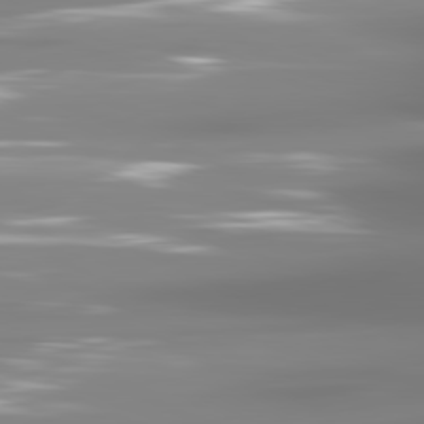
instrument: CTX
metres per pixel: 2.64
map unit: lApd
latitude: 81.6316
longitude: -137.4805
